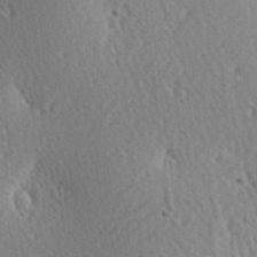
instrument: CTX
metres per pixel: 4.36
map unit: Hve
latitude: 2.2333
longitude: -124.4223
